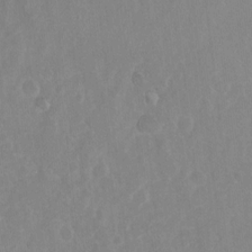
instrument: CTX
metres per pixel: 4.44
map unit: Ht
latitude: 6.0822
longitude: -30.4034
